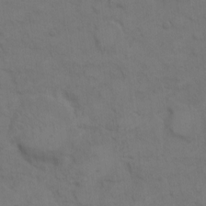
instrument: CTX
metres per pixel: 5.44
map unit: Hto
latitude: 7.1781
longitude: -60.8947
